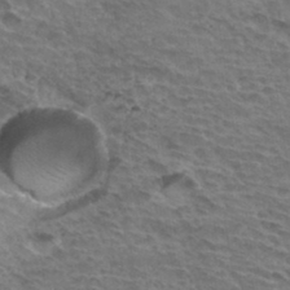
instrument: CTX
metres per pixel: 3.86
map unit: Hto
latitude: 34.5168
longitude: -43.8394
